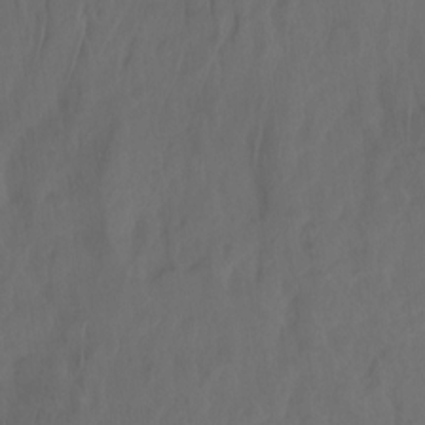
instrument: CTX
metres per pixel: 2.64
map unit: Nhu
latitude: -11.6533
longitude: -65.5560
